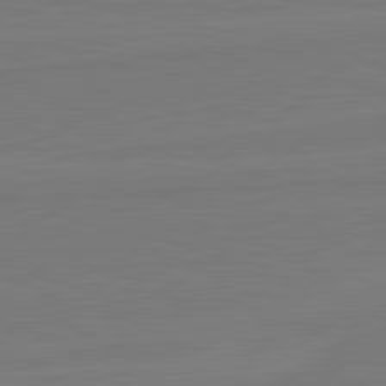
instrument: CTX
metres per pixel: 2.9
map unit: lApd
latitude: 82.1955
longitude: 164.5574
